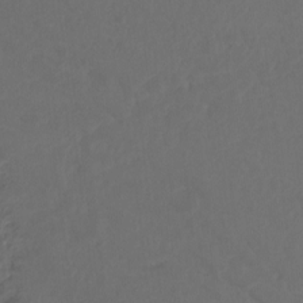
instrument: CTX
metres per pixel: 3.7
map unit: Hto
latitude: -7.9745
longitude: -44.3467
